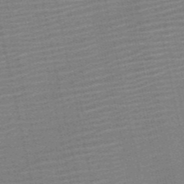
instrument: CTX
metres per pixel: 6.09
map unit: HNb
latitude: -52.0850
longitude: -47.6883
